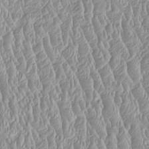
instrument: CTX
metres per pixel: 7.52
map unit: Htu
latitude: -4.8219
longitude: 157.7855
